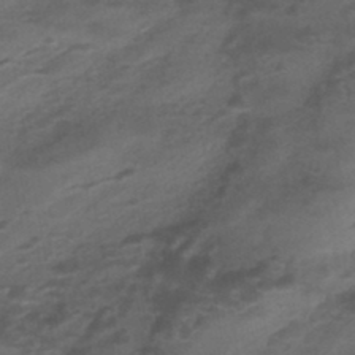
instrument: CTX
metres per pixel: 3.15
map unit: eHb
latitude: -43.5021
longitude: 85.5021
